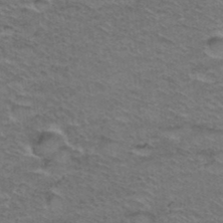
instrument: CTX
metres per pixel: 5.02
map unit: Hto
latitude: 37.4805
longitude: -46.1767
